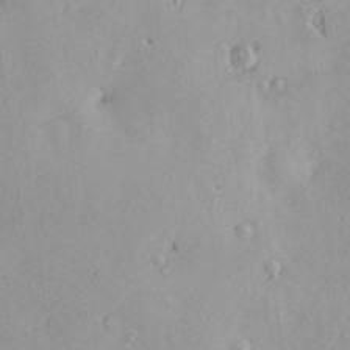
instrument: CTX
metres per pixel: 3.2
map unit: Nve
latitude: -8.3684
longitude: 174.8030
